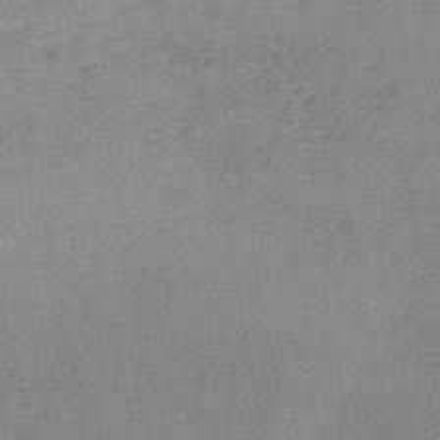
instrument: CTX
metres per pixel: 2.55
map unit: HNb
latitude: -45.8800
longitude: -47.1215
